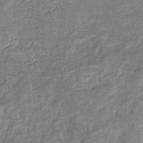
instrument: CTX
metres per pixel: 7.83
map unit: eHb
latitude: -33.3132
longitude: 76.1228
